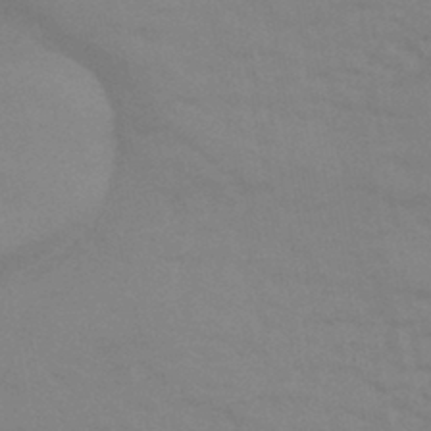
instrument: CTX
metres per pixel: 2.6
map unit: eHb
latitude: -44.1606
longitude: 86.3873
